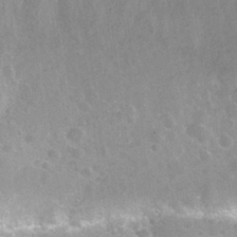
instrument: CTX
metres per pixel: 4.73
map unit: Nhu
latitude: 27.7639
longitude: -61.4993
